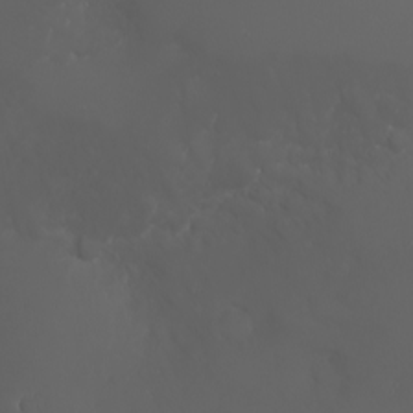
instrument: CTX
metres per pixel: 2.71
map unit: Nhu
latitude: -5.4643
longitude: -88.2523
